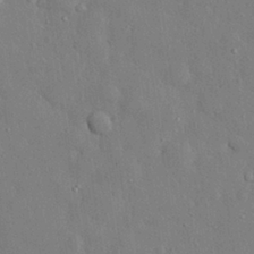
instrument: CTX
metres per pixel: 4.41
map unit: eHh
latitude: 28.3467
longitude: -78.9514
